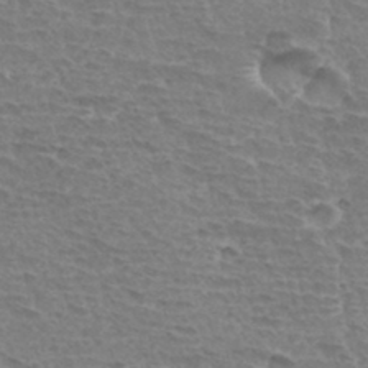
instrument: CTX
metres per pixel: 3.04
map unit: Hto
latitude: 33.9717
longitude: -44.9325
